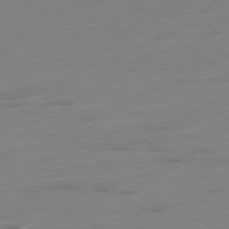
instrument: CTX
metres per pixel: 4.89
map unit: Ap
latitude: -78.6518
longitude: -61.4615
